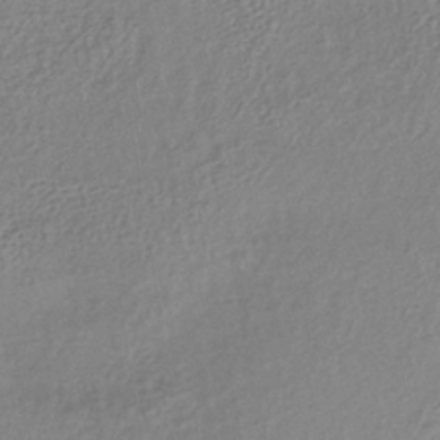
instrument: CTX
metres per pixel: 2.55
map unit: lHb
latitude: -38.0472
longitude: 68.7652
